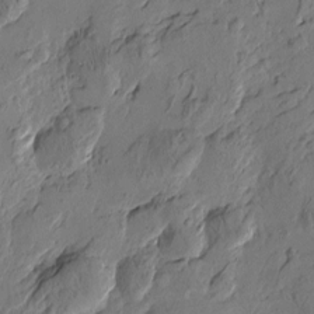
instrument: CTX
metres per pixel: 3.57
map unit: Htu
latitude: -3.4643
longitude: -178.0255
